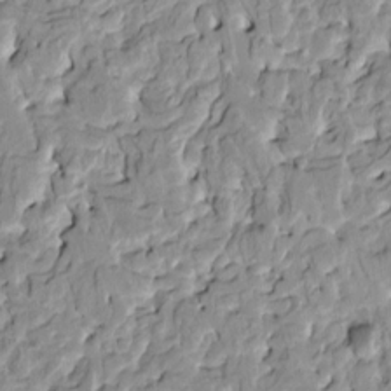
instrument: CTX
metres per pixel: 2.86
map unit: HNhu
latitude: 7.7450
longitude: -2.8191
